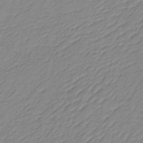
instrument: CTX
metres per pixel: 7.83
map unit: lHb
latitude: -35.4076
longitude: 71.7856
